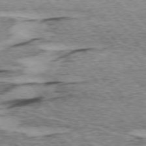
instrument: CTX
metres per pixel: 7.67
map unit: lApd
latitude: 75.1781
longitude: -77.2159
